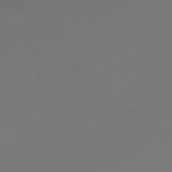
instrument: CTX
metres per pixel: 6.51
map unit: Nve
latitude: -59.1998
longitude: 56.3684
